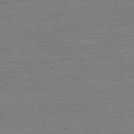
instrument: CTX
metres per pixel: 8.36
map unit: Ap
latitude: -80.9542
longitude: -78.0255
